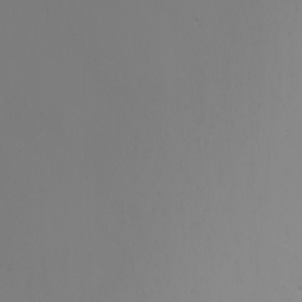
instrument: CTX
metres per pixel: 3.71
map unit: Nhu
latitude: -5.0486
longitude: -91.4804
